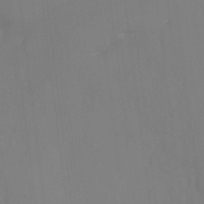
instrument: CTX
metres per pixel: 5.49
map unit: Ht
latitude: -7.2376
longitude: -35.2537
